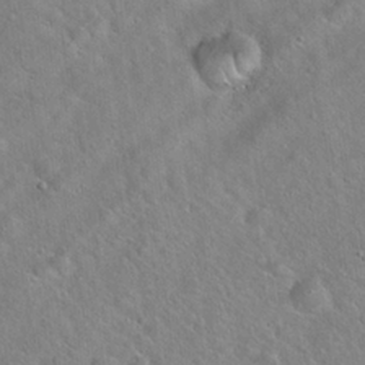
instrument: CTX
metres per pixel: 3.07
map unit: Hto
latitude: 20.2334
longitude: -53.2726
